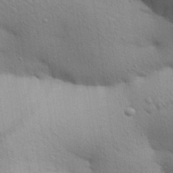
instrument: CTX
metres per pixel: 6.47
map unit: Aa
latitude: 29.6694
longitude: -147.7261
